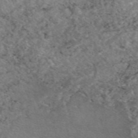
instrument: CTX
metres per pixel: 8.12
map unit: eAb
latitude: 47.5183
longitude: 113.6722
